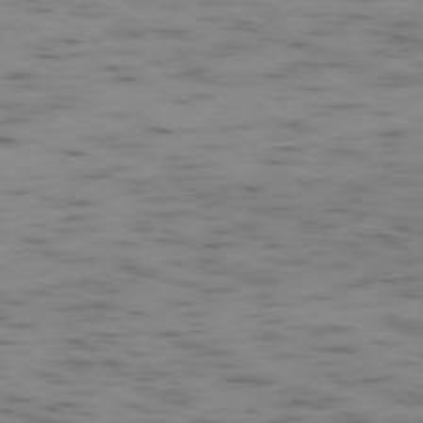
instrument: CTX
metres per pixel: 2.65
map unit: Ap
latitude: -79.1431
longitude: -72.7813
